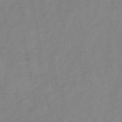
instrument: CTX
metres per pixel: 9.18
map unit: HNb
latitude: -45.4643
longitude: -38.5546
